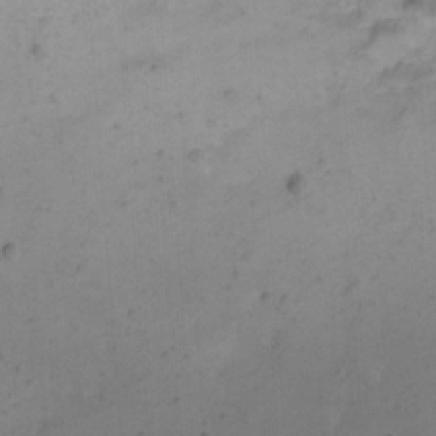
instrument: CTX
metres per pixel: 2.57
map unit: eHh
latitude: 22.1956
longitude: -66.6112
